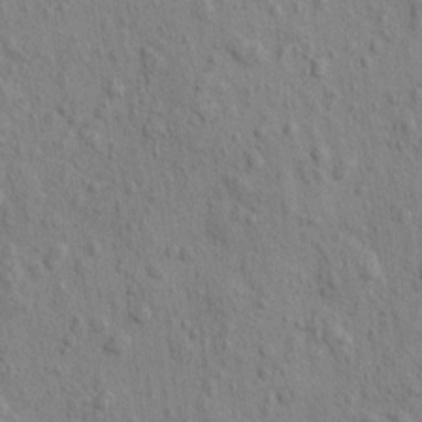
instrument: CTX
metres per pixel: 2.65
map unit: eHh
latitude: -0.7086
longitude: 18.2928
